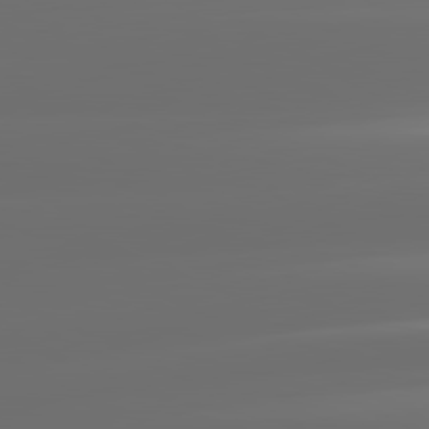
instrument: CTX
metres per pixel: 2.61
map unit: lApd
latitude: 81.1592
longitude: -137.0837
